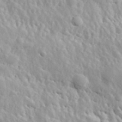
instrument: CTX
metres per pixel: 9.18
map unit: Hve
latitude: 24.7624
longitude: 145.9367
